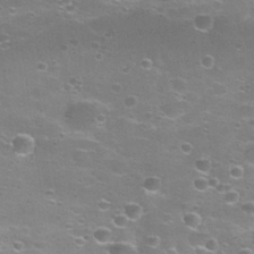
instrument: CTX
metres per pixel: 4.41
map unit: Nhu
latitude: 27.6505
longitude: -50.2900
